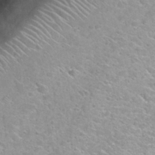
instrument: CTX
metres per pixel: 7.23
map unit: Nhu
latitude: 30.7058
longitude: -48.5735
